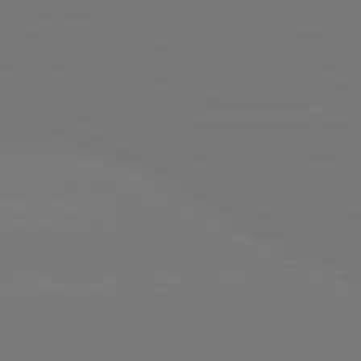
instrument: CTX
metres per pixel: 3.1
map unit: lApd
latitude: 81.1592
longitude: -148.4790
